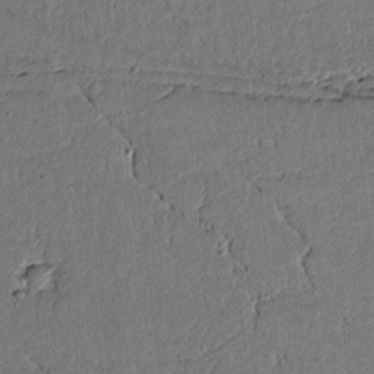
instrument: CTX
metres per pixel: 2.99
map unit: lAvf
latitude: 5.5560
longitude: 168.9919
